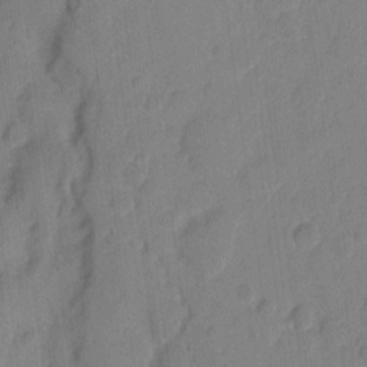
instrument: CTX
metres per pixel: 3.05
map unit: eHh
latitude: 10.1578
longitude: -65.6883
